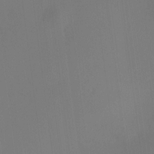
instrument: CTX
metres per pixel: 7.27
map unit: HNhu
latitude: 10.2523
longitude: 10.9164
